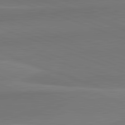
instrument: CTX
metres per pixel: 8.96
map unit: lApd
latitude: 82.4601
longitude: 150.2928
